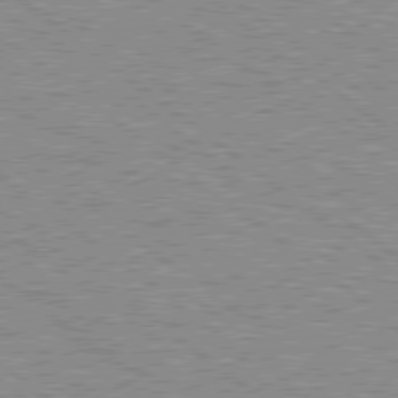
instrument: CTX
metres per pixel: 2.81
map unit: Hpe
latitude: 78.6302
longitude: -156.8569
